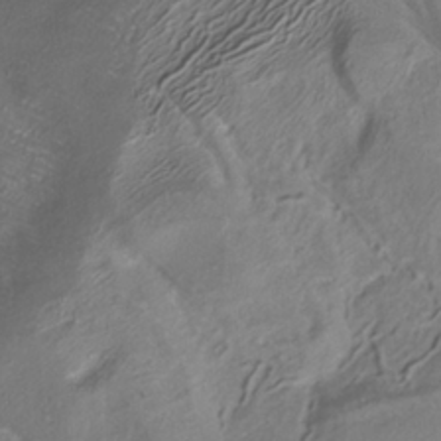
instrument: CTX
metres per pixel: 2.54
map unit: ANa
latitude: -36.5195
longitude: 95.1620
